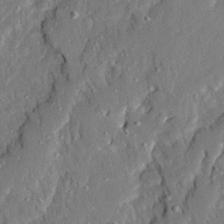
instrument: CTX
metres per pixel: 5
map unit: Ave
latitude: 22.7246
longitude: -130.0822
